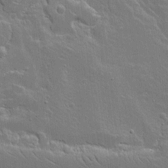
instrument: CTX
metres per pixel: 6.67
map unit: lAvf
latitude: 15.9151
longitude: -128.7813
